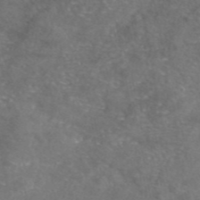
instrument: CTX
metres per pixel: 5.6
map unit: eAb
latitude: 47.5938
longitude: 110.6518
